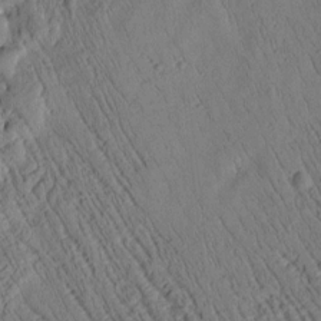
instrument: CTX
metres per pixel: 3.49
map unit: Htu
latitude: 3.0458
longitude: 179.0108
